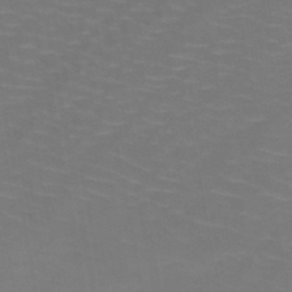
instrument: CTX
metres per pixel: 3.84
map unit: HNb
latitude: -50.1606
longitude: -50.3467
